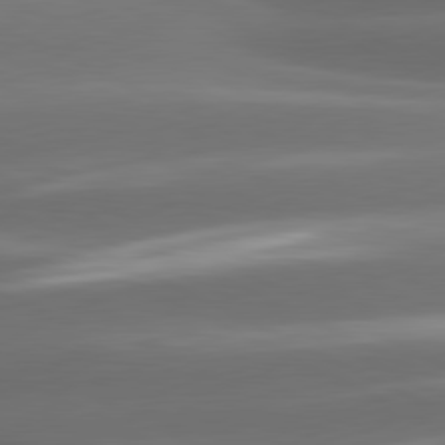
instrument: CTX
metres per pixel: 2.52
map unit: lApd
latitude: 80.8947
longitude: -142.4412
